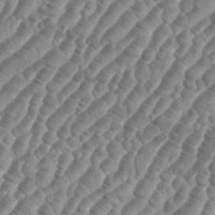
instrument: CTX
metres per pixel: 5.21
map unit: eHh
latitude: 36.3467
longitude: -136.1767
